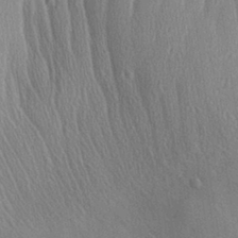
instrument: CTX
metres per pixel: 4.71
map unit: Aa
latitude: 29.4993
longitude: -136.3656
